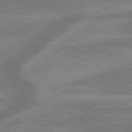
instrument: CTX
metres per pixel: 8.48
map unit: lApd
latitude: 79.5182
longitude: -172.4223
